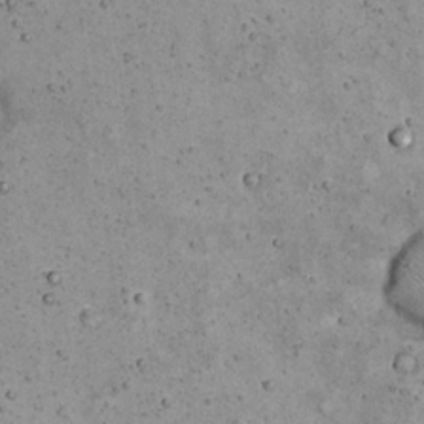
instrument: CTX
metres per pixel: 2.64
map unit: eHh
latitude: 22.2333
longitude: -65.4426
